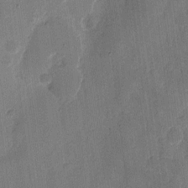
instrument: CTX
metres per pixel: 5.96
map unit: eHh
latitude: 9.5182
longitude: -68.3845
